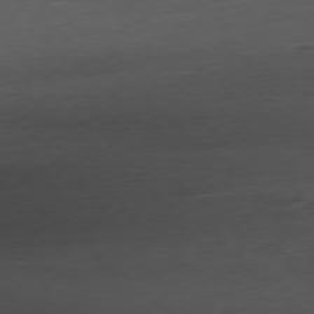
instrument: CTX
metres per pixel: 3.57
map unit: Ap
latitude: -78.7463
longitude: -70.5357
